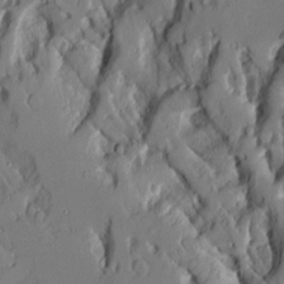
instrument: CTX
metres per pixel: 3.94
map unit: Aa
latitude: 9.7072
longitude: -126.1767
